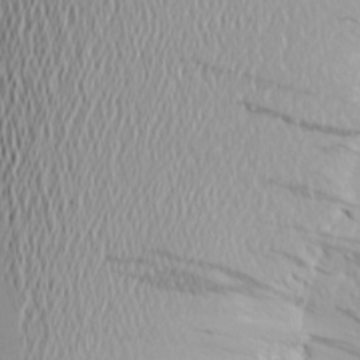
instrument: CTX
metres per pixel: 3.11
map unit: Aa
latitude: 23.0080
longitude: -144.4223
